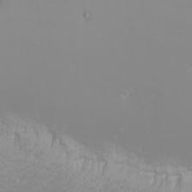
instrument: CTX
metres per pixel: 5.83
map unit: Nhu
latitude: -6.3684
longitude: -88.9892
